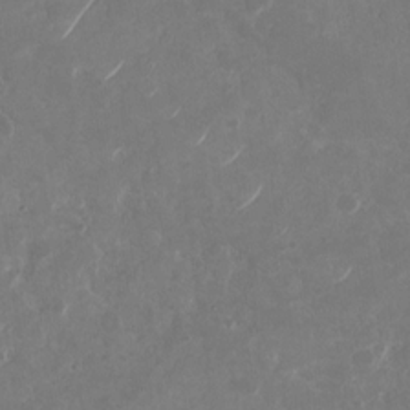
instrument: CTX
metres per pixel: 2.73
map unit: Nhu
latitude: -29.2376
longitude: -70.3089
